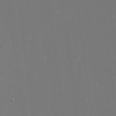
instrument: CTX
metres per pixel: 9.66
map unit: eHh
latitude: 19.4237
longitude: -69.2348
